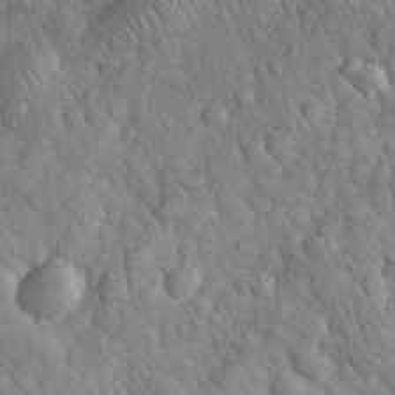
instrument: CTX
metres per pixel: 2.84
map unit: eHh
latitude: 32.3089
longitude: -65.8772
